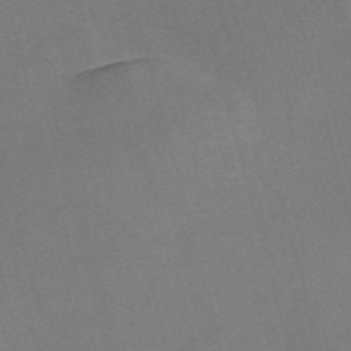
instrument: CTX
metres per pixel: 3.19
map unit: Nve
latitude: -58.5384
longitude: 64.5574
